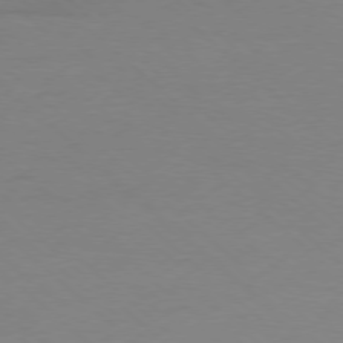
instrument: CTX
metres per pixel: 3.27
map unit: Ap
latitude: -78.3117
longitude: -70.3278
